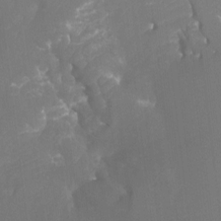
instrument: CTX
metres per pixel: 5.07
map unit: Ht
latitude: -7.8989
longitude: -28.2522
